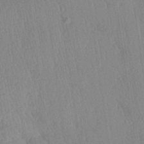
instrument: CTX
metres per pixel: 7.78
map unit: Aa
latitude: 28.1955
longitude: -139.5938
